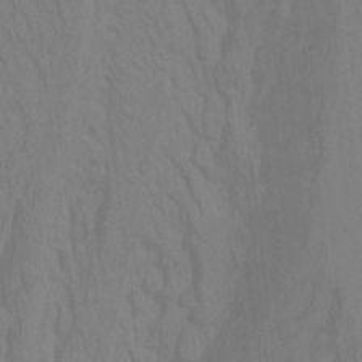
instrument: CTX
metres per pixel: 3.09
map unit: Htu
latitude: -6.5951
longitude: -69.1781
